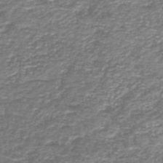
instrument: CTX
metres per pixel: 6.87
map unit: HNb
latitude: -44.5007
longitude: 50.1984
